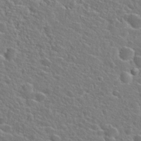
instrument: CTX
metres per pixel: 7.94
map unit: Hto
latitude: 25.2159
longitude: -46.6302
